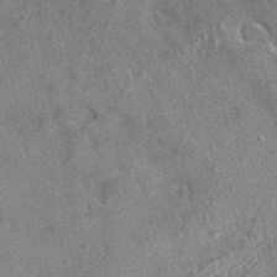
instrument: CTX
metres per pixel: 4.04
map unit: eAb
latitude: 35.4615
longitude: 112.7463
